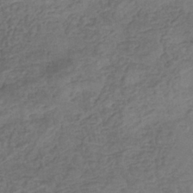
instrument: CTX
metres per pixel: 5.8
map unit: eHb
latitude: -35.3132
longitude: 81.1998
